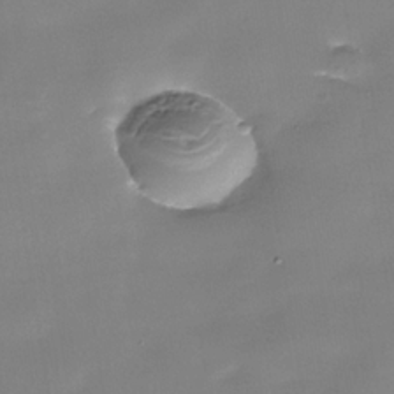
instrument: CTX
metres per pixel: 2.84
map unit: Nhe
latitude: -36.2361
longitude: -90.3845
